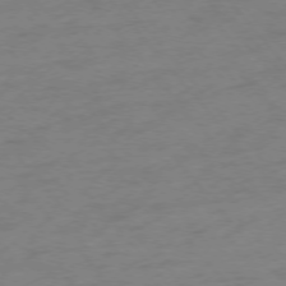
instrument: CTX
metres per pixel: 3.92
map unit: Ap
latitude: -76.2928
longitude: -64.7435
